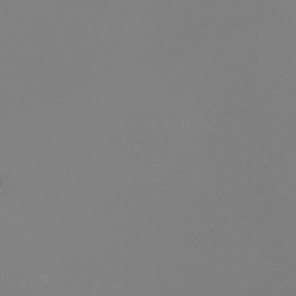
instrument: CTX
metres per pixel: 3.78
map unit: eHh
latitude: -6.3306
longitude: -83.7449
